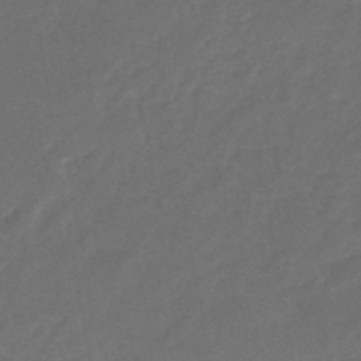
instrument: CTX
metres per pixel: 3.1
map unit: eHb
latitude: -46.2928
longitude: 85.3131
